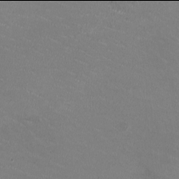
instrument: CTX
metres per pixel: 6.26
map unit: HNhu
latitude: -2.0094
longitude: -2.5545
